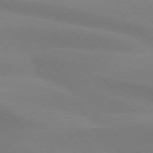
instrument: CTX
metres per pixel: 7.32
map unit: lApd
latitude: 73.9717
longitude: -48.7624
